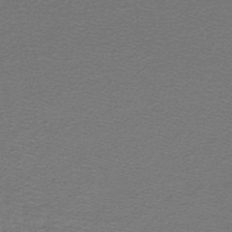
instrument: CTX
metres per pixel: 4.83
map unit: lHb
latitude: -45.0864
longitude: 57.0675
